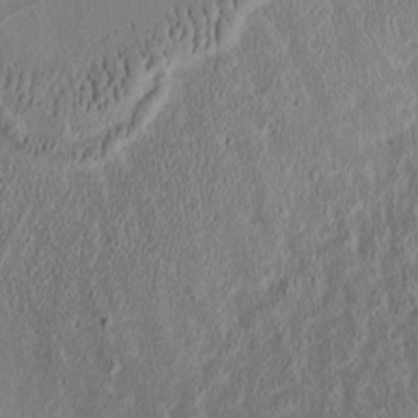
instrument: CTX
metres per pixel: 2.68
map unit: Htu
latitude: -3.0108
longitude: 167.1998
